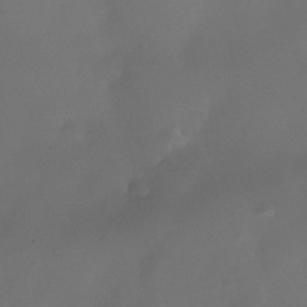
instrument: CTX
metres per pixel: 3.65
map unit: Nhe
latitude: -35.1809
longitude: -130.9325
